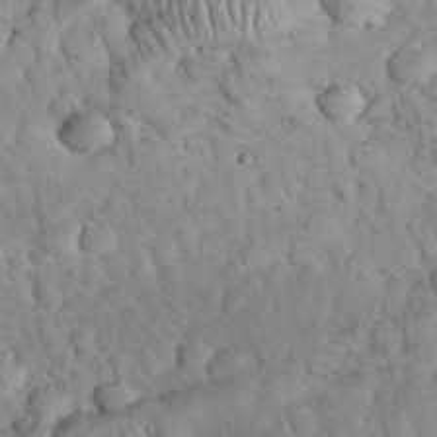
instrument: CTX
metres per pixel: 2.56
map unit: eHh
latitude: 32.7624
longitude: -65.5371
